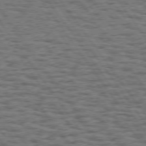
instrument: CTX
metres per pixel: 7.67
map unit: Hpe
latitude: 74.7813
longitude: -134.5734
